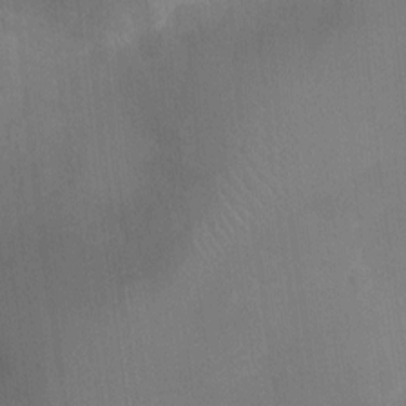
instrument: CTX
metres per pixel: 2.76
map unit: Ht
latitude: -4.1228
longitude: -17.4615
